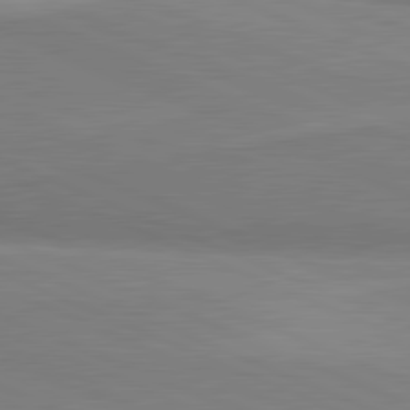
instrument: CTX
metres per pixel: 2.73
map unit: lApd
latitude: 81.8394
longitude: 161.0109
